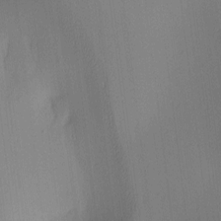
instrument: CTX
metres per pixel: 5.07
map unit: lAa
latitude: 5.3482
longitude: -112.5168
